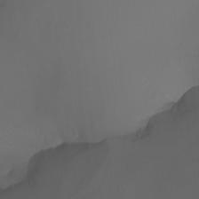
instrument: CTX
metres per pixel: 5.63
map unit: Nhu
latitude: -7.3698
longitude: -81.0458
